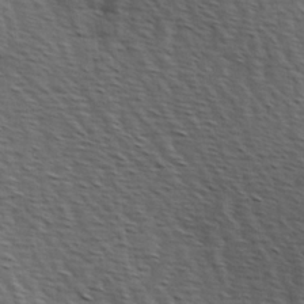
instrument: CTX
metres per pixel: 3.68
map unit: Hve
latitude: 2.7057
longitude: -123.3104
